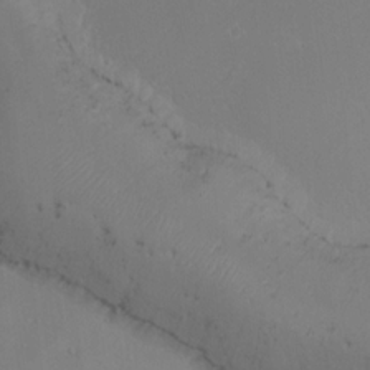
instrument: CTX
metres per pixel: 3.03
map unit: Htu
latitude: -6.7652
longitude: -67.1214
